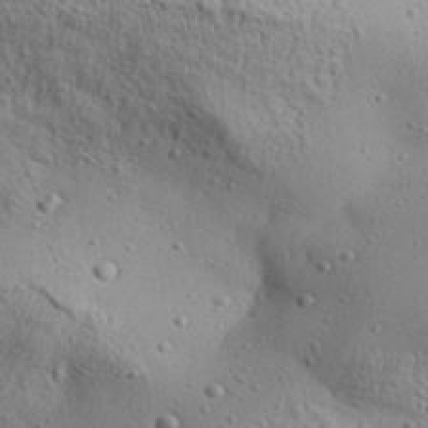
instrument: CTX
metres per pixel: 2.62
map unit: Aa
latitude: 31.4049
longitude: -134.6679
